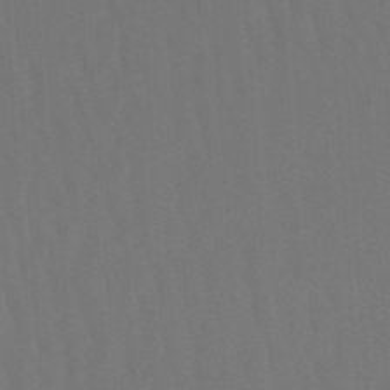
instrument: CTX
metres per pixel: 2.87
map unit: lHb
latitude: -47.6344
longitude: 64.0283
